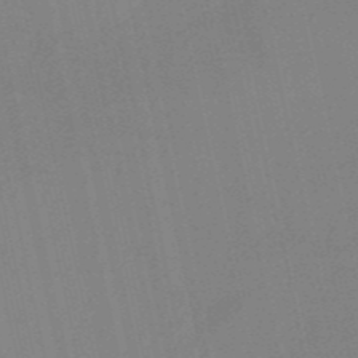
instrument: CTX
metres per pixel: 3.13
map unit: HNb
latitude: -53.2187
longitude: -49.5371
